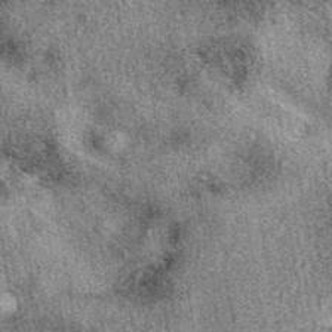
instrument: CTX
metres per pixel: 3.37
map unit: eAb
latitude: 39.7072
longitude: 108.6896
